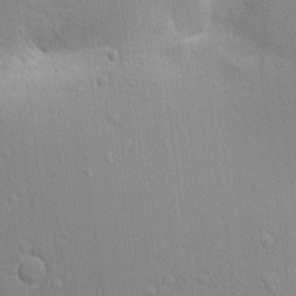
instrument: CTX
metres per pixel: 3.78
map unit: Aa
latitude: 18.4601
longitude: -140.8380
